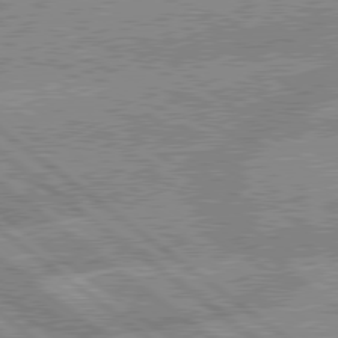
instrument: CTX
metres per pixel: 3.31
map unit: lApd
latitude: 79.3482
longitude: -160.0255
